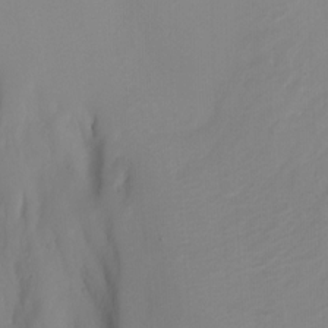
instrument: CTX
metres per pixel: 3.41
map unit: Aa
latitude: -7.5399
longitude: -77.9339
